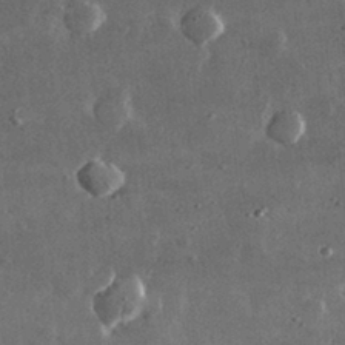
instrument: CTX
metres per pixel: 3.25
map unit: lHvf
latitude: 32.3656
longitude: -90.9136
